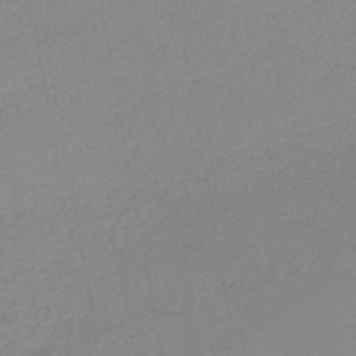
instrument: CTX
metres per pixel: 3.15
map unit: lHb
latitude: -41.6155
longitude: 73.8044
